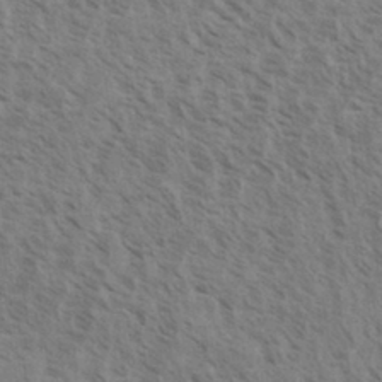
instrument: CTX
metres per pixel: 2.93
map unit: eHh
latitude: 33.8016
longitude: -140.3656
